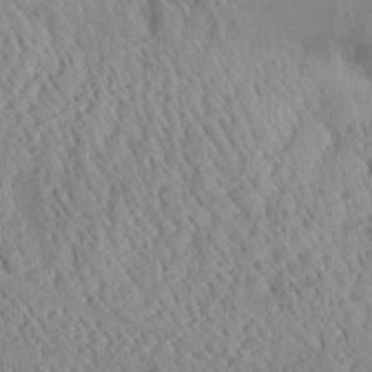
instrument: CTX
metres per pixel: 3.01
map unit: Aa
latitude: 24.6679
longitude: -134.1389
